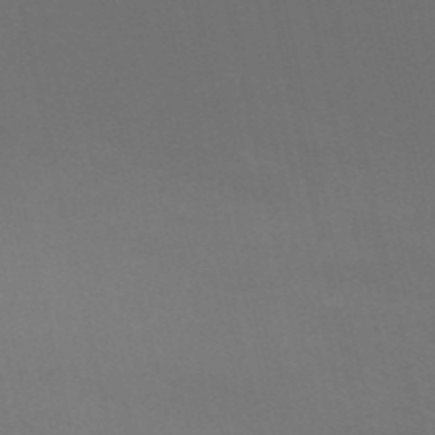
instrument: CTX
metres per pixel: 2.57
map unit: HNb
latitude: -51.4643
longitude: -44.8380
